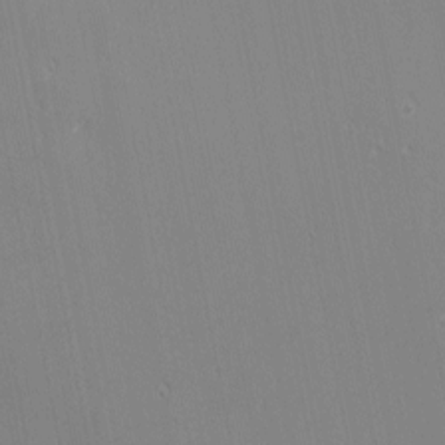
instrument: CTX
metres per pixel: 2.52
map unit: eHh
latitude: -3.1053
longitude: -81.3104
